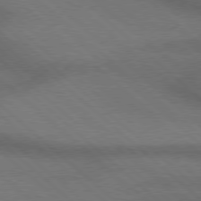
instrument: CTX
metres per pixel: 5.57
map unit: Hpe
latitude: 77.6505
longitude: -157.4993
